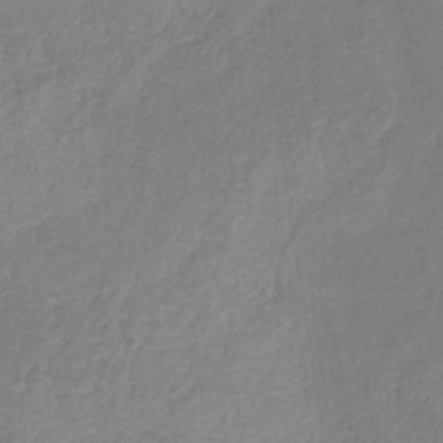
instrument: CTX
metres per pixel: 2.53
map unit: HNb
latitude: -34.0850
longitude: 54.2740
